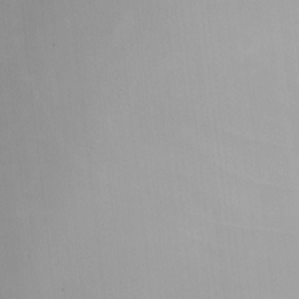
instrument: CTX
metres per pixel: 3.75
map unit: Nhu
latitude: -4.8219
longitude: -91.0458
